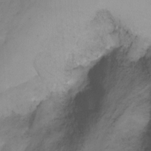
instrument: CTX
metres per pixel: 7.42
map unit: Nhu
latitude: -7.2376
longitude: -50.2144
